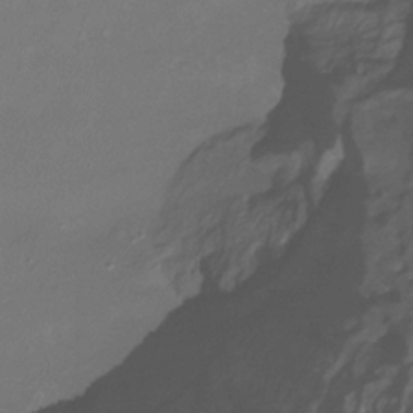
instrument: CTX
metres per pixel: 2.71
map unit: Htu
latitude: -14.5574
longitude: -47.1026
